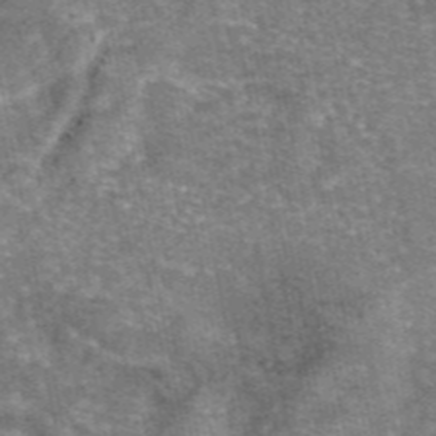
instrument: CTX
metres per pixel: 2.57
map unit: eAb
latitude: 46.5924
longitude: 103.7100
